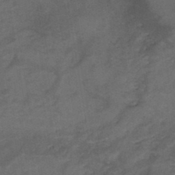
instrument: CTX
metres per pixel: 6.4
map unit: HNb
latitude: -44.1039
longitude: -38.5357
